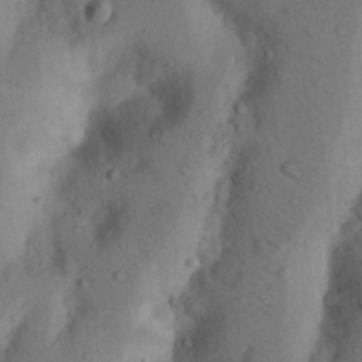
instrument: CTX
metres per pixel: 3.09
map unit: Nhu
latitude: 19.1781
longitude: -75.8205
